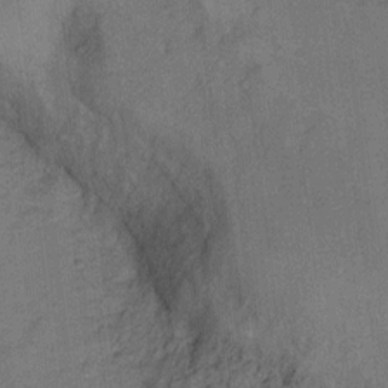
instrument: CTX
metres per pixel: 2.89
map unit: Ht
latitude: 8.1389
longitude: -38.0255
